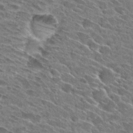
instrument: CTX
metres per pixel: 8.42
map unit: Hto
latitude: 27.6505
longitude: -43.3293
